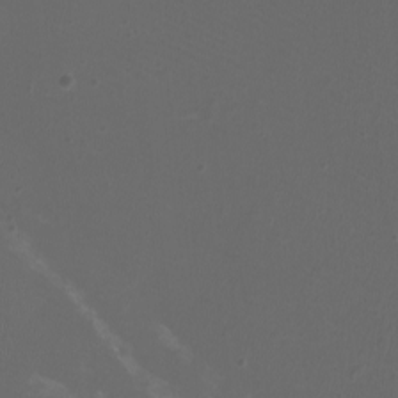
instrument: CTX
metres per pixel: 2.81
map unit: eHh
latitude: -6.8786
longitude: -76.6490
